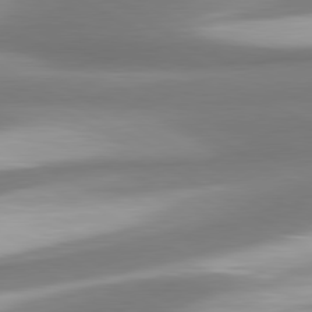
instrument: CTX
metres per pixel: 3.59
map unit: lApd
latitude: 80.4034
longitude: 178.1983
